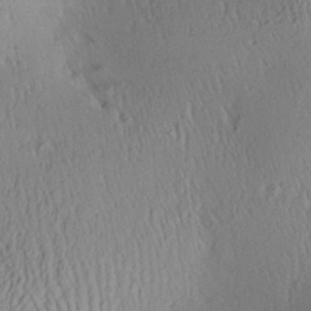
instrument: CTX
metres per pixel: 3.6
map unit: Aa
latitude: 28.1767
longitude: -135.4237
